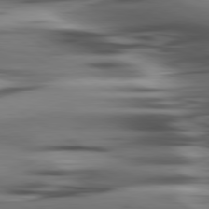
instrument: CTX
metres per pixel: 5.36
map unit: lApd
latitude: 80.2522
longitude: -121.9339
